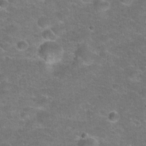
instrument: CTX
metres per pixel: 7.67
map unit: Hto
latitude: 23.2159
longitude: -49.8394
